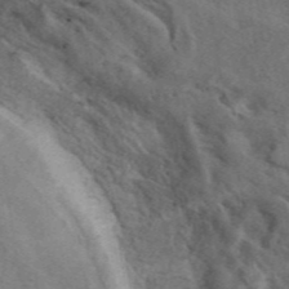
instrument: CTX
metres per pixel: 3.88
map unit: eAb
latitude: 41.4993
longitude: 109.5021
